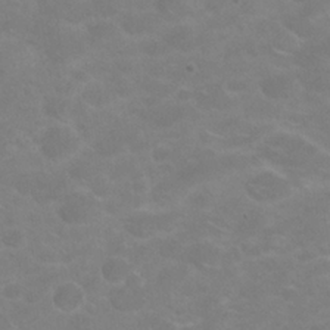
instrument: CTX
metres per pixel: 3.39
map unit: Nhu
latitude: 25.8583
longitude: -53.2726
